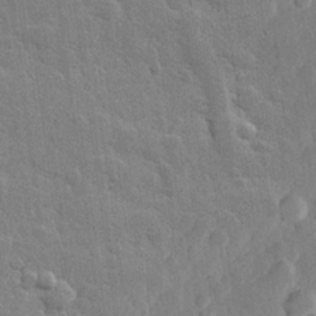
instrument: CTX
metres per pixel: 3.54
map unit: Hve
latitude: 24.8757
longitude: 149.8045
